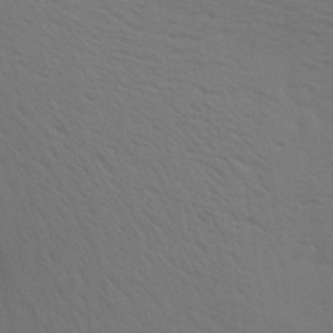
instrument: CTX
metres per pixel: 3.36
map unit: Aa
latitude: 26.4790
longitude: -145.6505
